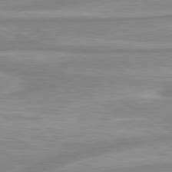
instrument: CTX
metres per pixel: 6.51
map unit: lApd
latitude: 80.0822
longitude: -172.3089
